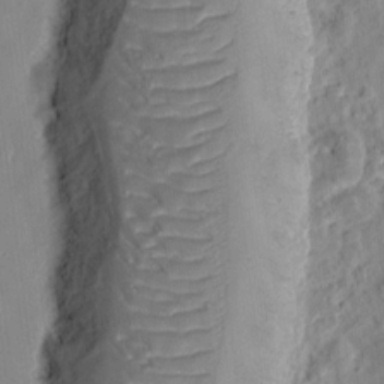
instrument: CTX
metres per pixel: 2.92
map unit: Ht
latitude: 9.8017
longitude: -74.3845
